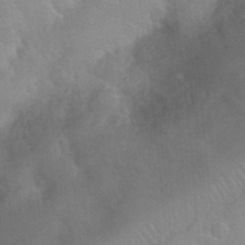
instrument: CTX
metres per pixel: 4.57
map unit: Nhu
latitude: 26.4223
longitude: -56.2144
